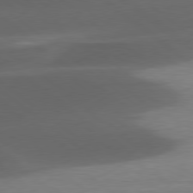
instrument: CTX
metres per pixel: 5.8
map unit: lApd
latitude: 78.6680
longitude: -48.8002
